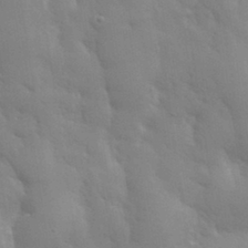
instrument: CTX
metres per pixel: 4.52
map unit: eHh
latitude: 32.1956
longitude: -70.2900
